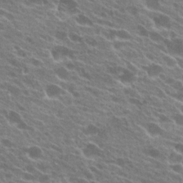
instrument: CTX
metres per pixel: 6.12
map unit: Hto
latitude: 23.5182
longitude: -38.4223
